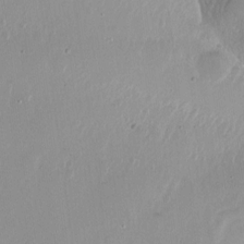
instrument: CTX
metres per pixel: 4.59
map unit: Nhu
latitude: -10.8597
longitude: -36.9892
